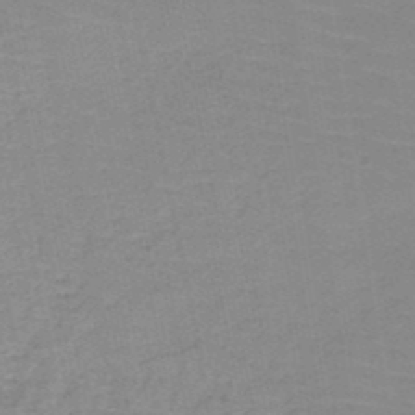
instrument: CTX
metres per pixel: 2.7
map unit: HNb
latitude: -49.4833
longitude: -49.0647
